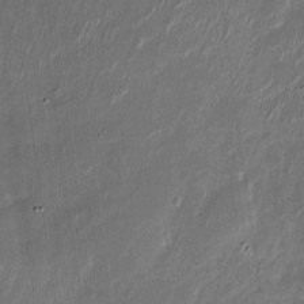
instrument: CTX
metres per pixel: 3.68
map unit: Nhu
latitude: -28.7841
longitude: -75.5182
